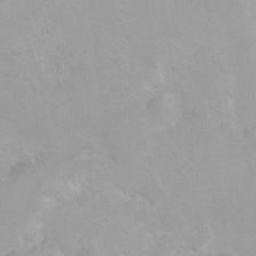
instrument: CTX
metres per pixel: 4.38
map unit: Ht
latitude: 3.9906
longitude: -27.7072
